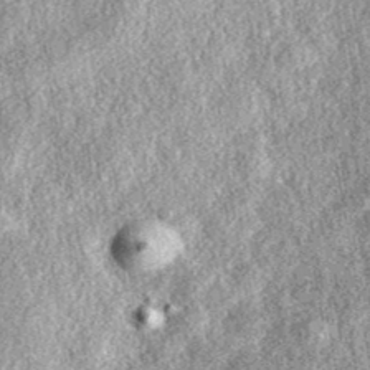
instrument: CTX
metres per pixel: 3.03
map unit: eAb
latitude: 38.5546
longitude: 108.3117
